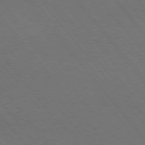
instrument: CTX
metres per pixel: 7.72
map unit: Hpe
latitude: 75.2159
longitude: -138.3467
